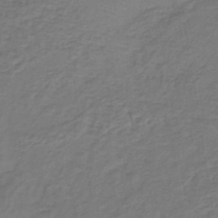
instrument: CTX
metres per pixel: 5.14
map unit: lHb
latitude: -38.8408
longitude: 63.8044
